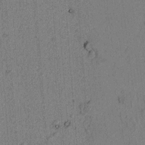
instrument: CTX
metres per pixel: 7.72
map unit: lAvf
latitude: 4.4790
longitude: 157.9367
